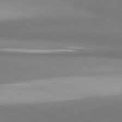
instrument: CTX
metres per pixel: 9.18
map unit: lApd
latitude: 81.5749
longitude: 166.3306
